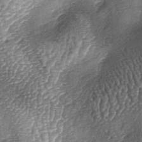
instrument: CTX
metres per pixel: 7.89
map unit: lAa
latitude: -5.4832
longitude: -127.9717
